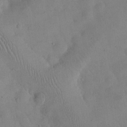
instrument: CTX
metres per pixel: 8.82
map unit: eHh
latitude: 25.0458
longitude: -66.0633
